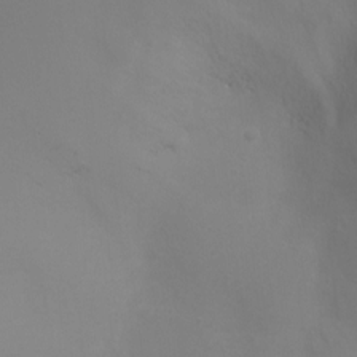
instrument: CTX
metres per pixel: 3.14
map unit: Ht
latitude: 1.5371
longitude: -21.0270
